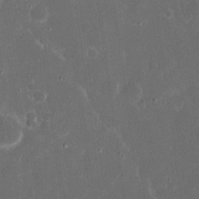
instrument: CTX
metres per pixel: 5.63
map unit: eHh
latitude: 17.1025
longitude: -72.9514
